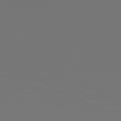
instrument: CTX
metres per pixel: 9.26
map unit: Hpe
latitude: 76.9136
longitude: -133.9906
